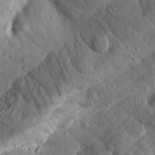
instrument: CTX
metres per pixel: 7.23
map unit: Aa
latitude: 25.3670
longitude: -144.1200
